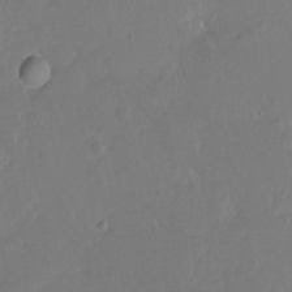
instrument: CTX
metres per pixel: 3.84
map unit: Hto
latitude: -7.5399
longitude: -44.6679
